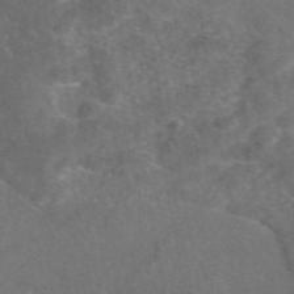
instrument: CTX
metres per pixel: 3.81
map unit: eAb
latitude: 47.4616
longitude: 109.2754
